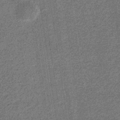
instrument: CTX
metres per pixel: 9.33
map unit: eHb
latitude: -31.2376
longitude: 70.7652
